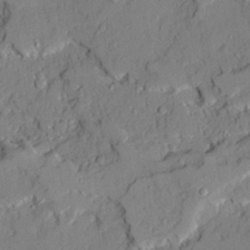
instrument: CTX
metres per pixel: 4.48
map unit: Ave
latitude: 21.9150
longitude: -129.8583
